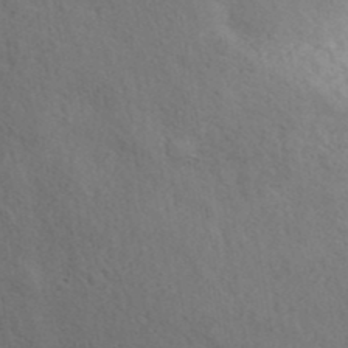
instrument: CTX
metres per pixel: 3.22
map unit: ANa
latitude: 39.5938
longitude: 19.7478
